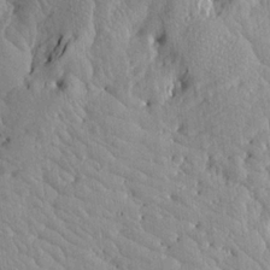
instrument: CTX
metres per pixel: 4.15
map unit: Aa
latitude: 17.8961
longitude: -143.5749
